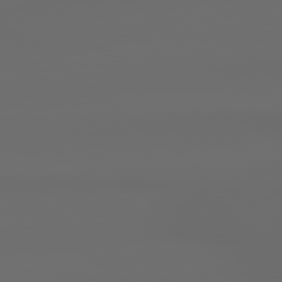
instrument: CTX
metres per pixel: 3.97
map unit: lApd
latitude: 79.1403
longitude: -138.4223
